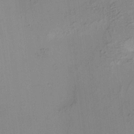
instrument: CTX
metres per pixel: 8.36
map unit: HNhu
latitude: 9.8206
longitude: 15.0487
